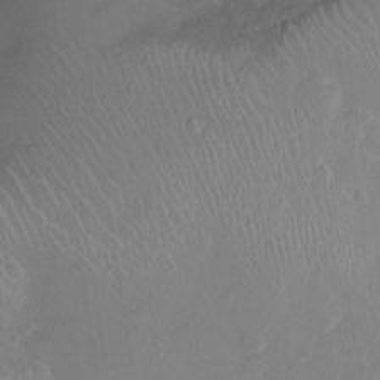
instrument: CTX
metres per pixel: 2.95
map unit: Nhu
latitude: 2.0255
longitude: -14.9703
